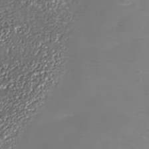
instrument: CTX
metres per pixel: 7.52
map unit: Nhe
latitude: -35.9178
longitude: -88.0822
